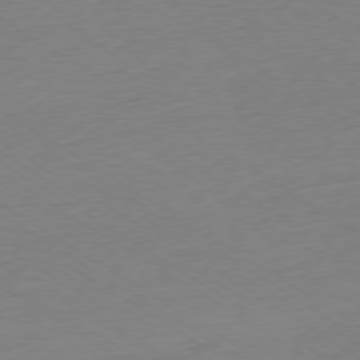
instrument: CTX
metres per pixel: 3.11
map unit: Ap
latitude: -78.5007
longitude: -58.1200
